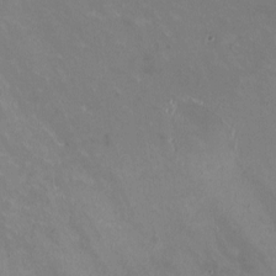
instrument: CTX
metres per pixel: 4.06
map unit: HNhu
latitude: -0.8219
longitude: -3.0647
